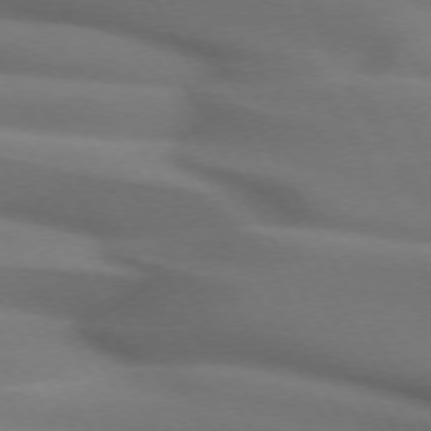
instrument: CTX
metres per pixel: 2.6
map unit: lApd
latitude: 72.1200
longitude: -51.1781
